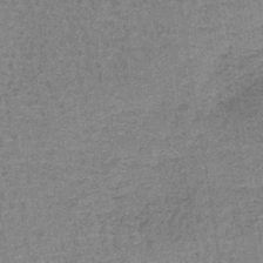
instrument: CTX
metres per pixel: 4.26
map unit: lHb
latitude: -41.1809
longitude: 57.6155
